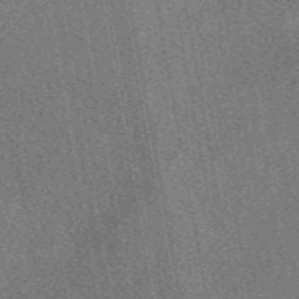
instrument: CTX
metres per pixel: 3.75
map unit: eAb
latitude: 48.4601
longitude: 112.1039
